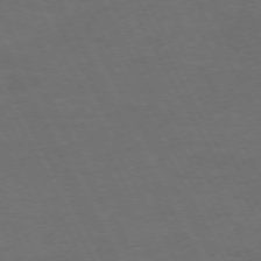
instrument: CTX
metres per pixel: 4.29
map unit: Hpe
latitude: -74.7275
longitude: 8.1984
